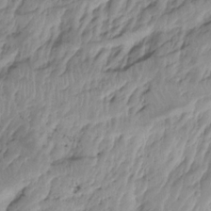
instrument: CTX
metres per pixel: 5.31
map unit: Hto
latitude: -8.1984
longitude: -44.8380
